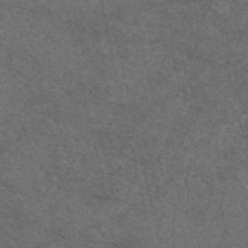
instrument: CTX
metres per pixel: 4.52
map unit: eAb
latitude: 47.7261
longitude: 112.4629
